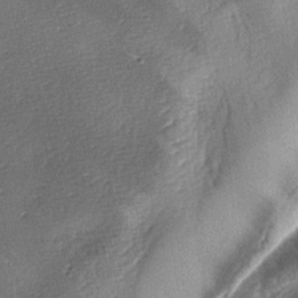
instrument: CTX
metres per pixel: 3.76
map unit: lAa
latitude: -4.9352
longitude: -127.3860
